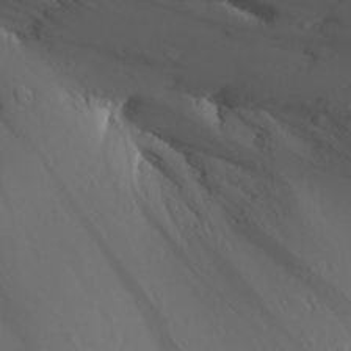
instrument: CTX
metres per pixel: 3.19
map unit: Aa
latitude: 25.2348
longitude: -146.2523
